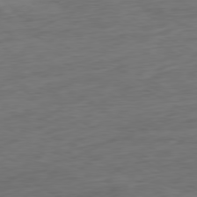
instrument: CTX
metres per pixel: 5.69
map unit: Ap
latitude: -80.2551
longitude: -102.5168
